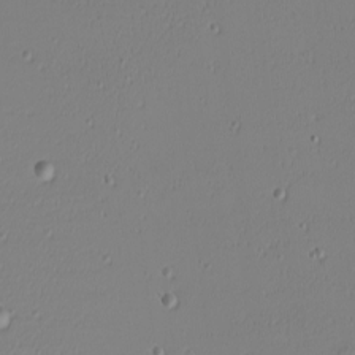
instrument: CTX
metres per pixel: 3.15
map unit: eHh
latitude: -6.3684
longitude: -80.8947
